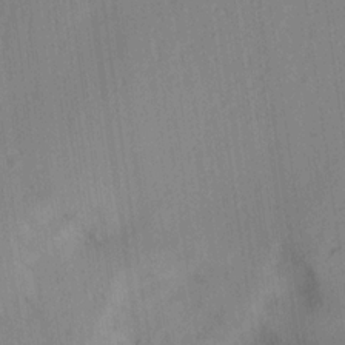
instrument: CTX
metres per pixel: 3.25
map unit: lAa
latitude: 17.8772
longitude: -138.4601
